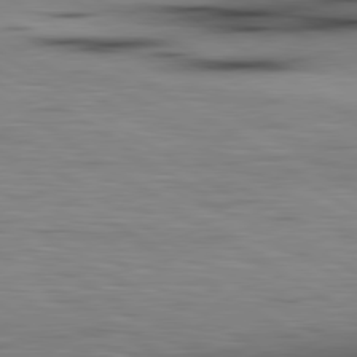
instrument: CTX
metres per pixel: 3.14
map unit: lApd
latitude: 80.0255
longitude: 161.1431
